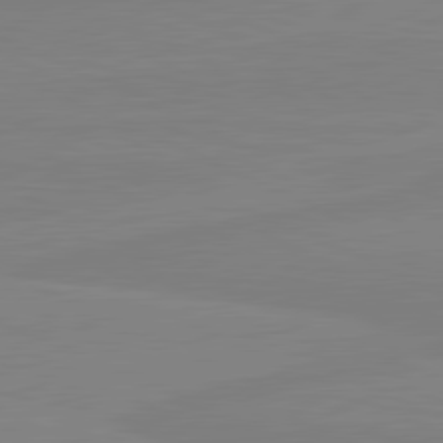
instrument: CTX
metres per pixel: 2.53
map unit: lApd
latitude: 81.3104
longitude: -178.4601
